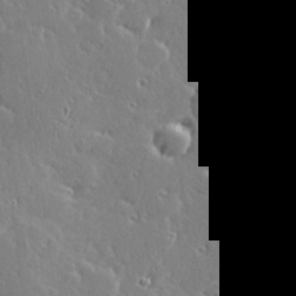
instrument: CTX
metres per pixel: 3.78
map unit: Hve
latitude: 28.0633
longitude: -92.6112
